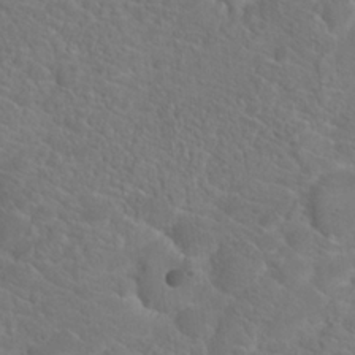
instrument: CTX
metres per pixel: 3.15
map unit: Hto
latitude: 18.9513
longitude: -37.2726
